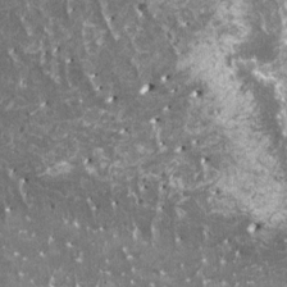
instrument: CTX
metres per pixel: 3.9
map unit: HNhu
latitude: 0.7624
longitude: 6.5951
